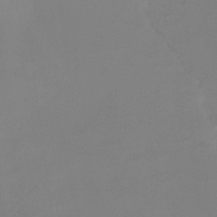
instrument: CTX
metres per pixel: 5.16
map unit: Htu
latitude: -13.6911
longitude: -46.9514
